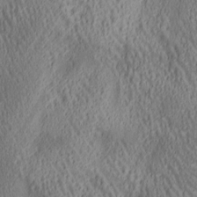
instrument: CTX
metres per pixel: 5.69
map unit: lAa
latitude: 5.0647
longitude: -117.4426
